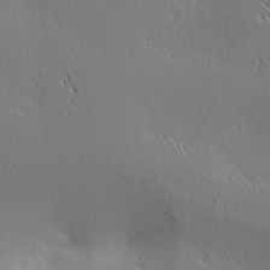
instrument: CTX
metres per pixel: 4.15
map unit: lAa
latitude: 2.5545
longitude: -117.5182
